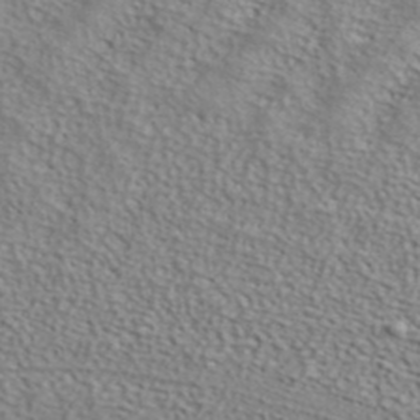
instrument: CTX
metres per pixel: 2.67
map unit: ANa
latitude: 37.6127
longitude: 24.4062
